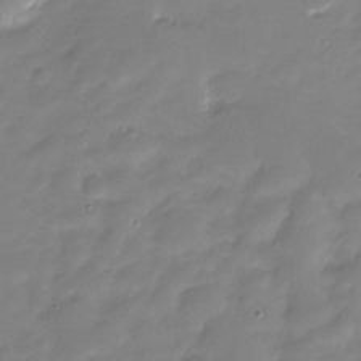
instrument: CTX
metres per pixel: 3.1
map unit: HNhu
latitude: -23.4644
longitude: 50.3306
